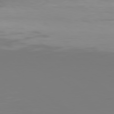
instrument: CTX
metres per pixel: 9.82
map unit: Hpe
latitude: 77.6694
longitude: -135.1781
